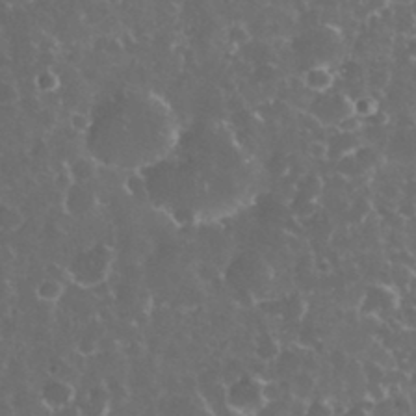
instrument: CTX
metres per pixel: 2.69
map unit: eHh
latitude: 33.6883
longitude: -61.4993
